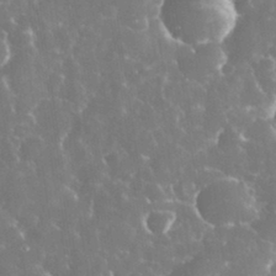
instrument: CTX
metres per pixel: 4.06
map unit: eHh
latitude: 33.5371
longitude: -63.4994
